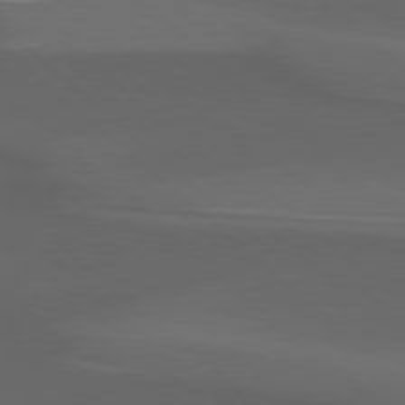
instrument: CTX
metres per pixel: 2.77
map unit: Hpe
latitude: 77.9150
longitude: -165.6505
